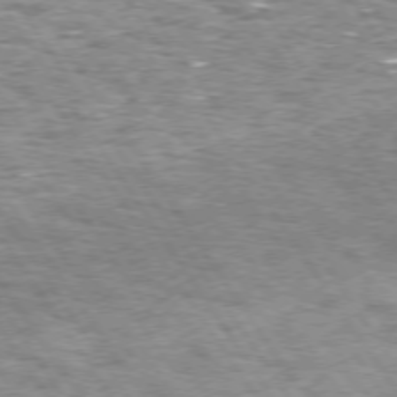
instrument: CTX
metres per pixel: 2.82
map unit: Hpe
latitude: 73.4994
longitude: -134.1200
